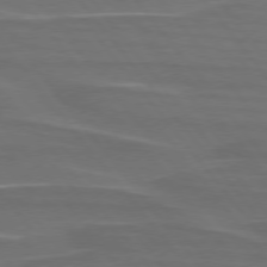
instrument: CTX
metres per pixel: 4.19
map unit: lApd
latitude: 75.9528
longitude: -79.7072
